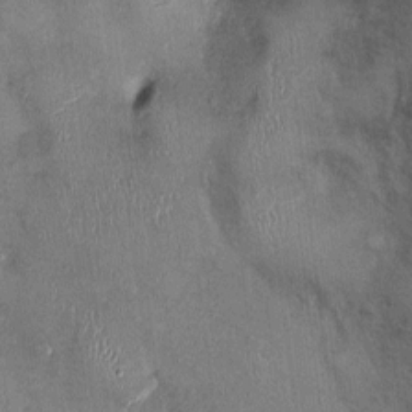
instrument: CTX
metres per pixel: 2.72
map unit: Ht
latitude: -1.5777
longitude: -13.8773
